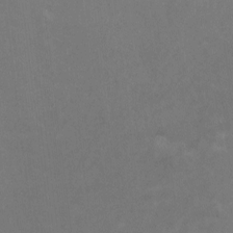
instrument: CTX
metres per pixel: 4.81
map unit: HNhu
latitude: -0.5763
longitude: -3.7638
